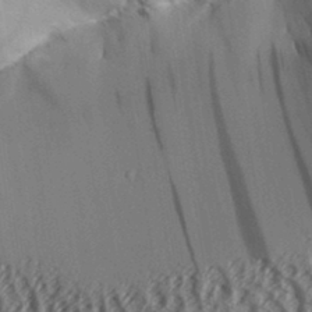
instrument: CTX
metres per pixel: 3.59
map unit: Aa
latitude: 32.1200
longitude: -137.7072
